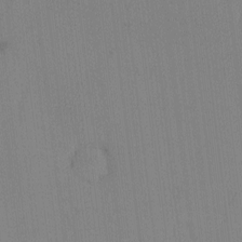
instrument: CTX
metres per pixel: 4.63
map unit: eHh
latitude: -3.8044
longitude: 16.7275
